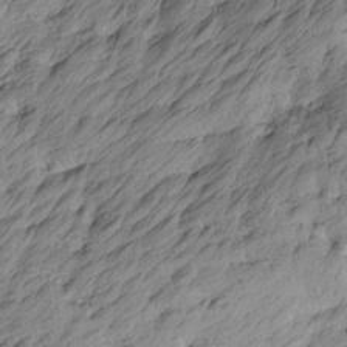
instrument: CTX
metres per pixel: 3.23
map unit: Htu
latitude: -4.7085
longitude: -176.2900
